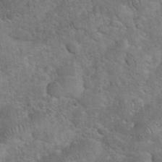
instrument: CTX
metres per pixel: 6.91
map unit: eHh
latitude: 36.1389
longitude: -65.3482
